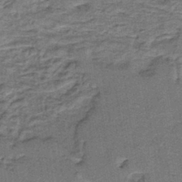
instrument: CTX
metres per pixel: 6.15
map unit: lHb
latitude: -40.3873
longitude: 57.3132
